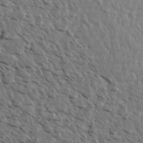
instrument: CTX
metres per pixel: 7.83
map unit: Aa
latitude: 13.7450
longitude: -143.2915
